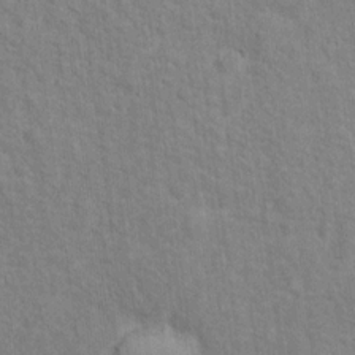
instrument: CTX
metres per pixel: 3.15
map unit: Hto
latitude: 13.2537
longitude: -38.0633
